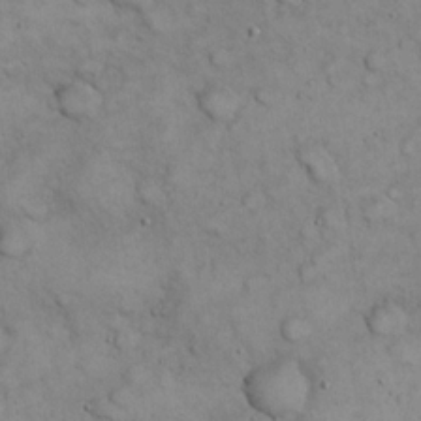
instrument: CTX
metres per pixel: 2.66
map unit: eHh
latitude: 21.9339
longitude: -59.0647
